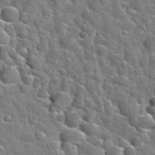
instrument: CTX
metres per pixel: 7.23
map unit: Nhu
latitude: 32.0255
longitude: -53.8961
